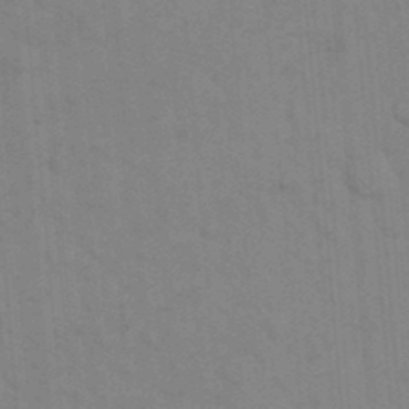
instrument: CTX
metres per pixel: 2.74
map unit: eHh
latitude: 18.5356
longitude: -64.1578
